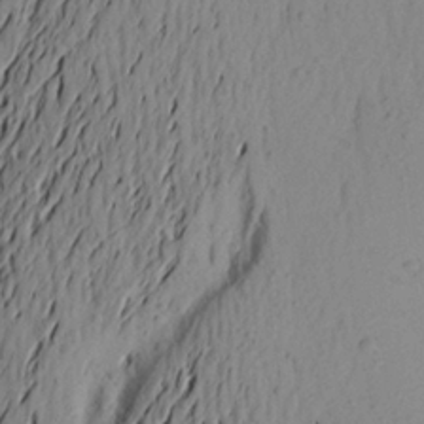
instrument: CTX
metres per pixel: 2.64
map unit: Aa
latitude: 22.6301
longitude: -149.1403
